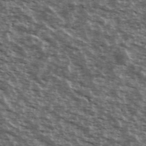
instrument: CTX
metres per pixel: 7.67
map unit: Ave
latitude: 40.4034
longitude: -109.7071
